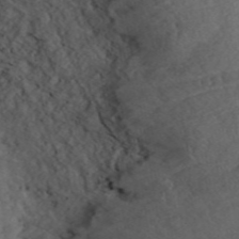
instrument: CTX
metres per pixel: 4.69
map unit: ANa
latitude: 46.1200
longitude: 22.3118
